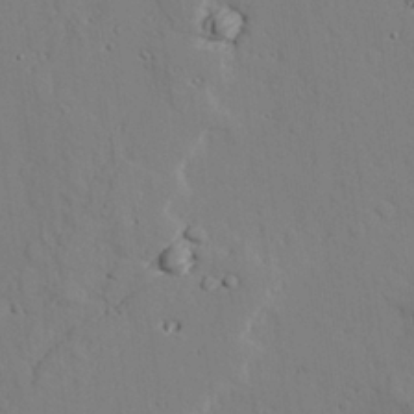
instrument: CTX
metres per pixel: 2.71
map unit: lAvf
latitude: 26.2334
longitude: -110.6113
